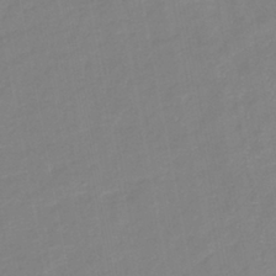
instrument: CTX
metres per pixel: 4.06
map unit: eHb
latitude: -38.0661
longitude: 76.6518
